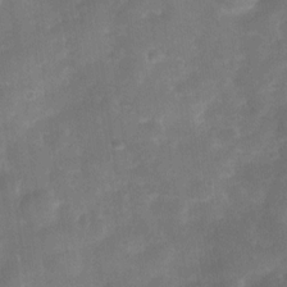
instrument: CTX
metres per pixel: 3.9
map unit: Nve
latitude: -27.0297
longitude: -148.2711
